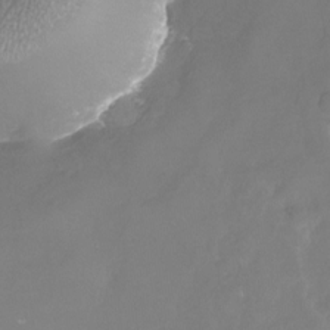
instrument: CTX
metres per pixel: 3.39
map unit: Nhu
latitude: -23.6722
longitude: -57.9528
